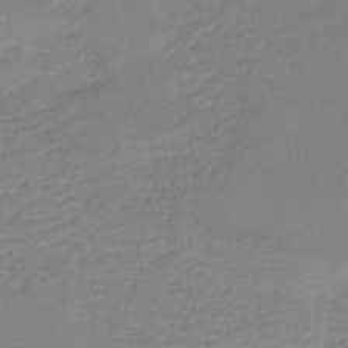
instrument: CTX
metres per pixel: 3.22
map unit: HNb
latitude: -51.4076
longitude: -50.1388
